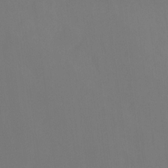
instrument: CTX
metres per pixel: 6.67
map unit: Ht
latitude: -15.8990
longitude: -42.3845
